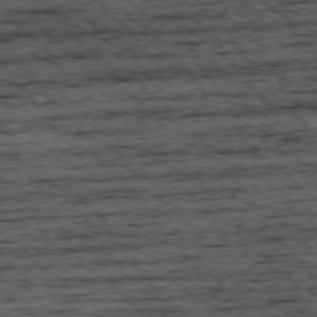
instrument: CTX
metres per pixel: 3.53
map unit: Ap
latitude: -75.1809
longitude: -92.8758
